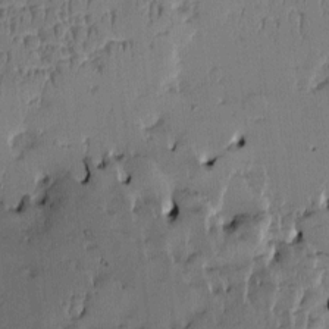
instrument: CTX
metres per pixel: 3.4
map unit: Htu
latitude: -5.7855
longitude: 175.9556
